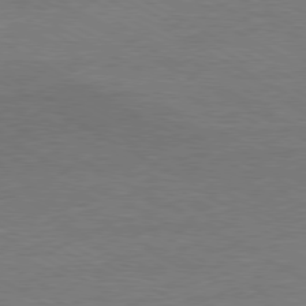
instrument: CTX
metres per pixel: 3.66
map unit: Ap
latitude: -80.4062
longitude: -86.5923
